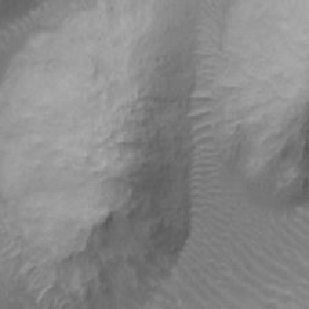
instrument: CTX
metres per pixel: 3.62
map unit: Ht
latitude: -9.0675
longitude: -20.4412
